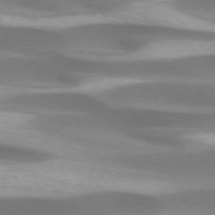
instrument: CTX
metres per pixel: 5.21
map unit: lApd
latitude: 73.5560
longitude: -52.9514
